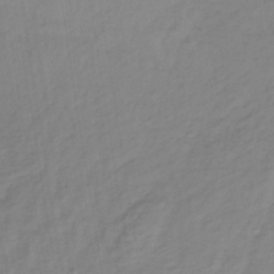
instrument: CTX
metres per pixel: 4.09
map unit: lHb
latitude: -37.1242
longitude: 70.8786
